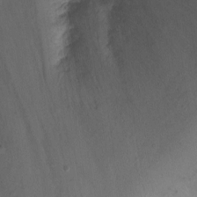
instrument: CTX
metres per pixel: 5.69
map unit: Ht
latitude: -6.6140
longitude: -38.1200
